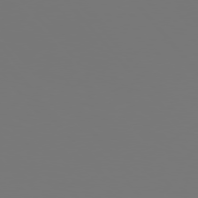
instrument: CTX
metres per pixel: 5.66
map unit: Hpe
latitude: 76.3089
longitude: -134.3467
